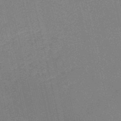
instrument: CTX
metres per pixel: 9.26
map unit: HNb
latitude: -53.0486
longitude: -42.5357
